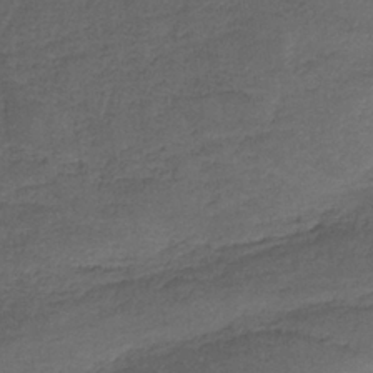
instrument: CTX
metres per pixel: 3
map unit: HNb
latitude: -35.7478
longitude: 58.7463
